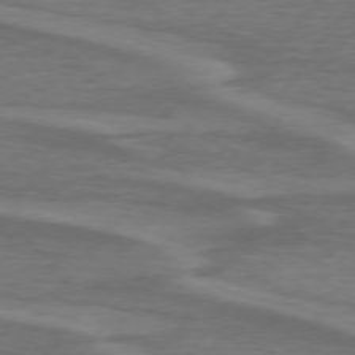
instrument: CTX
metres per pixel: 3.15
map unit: lApd
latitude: 74.8191
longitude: -78.8191
